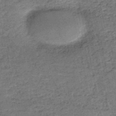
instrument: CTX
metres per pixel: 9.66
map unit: HNb
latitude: -51.2376
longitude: -49.7828
